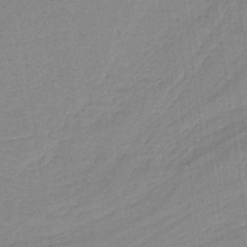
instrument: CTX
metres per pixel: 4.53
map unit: HNb
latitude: -36.8408
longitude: 56.5007
